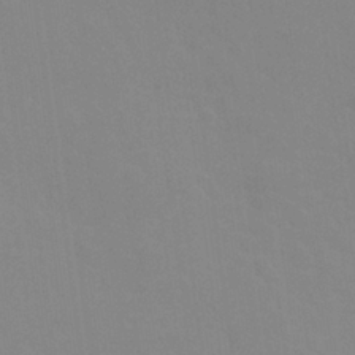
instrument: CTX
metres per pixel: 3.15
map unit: Nhu
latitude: 25.5749
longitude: -54.2900
